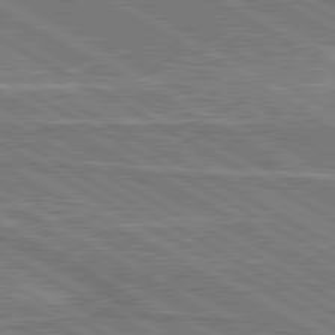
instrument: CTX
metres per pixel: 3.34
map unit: lApd
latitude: 80.5924
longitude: 144.5574
